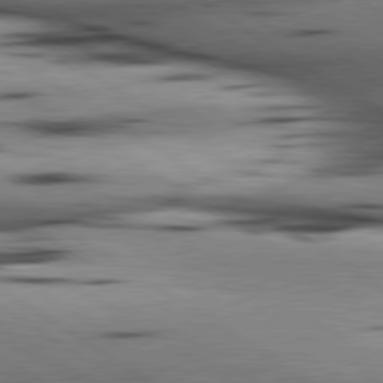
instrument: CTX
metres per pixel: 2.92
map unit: lApd
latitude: 80.2900
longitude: 161.8800
